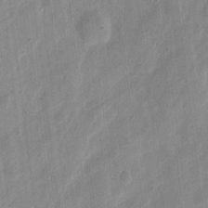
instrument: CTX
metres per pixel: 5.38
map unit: eHh
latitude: 7.6505
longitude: -71.0458
